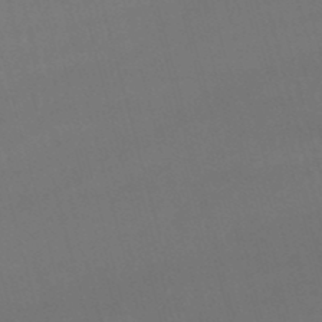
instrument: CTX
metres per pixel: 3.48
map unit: lHb
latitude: -47.0864
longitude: 77.3699
